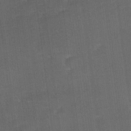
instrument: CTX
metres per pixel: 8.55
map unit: Ave
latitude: 11.7450
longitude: -106.2900
